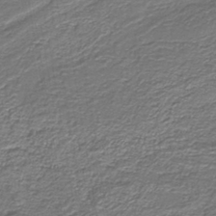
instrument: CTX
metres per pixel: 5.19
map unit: lHb
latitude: -39.6911
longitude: 52.6329
